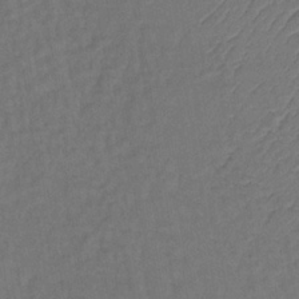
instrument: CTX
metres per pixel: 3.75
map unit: lHb
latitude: -35.5588
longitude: 65.3321
